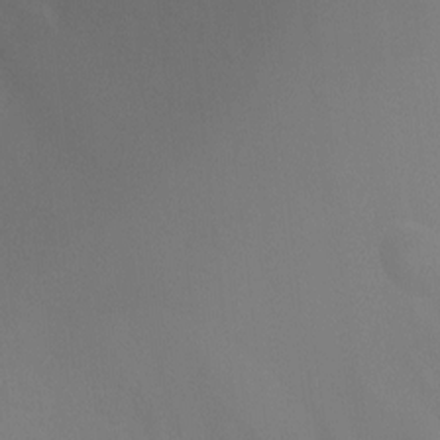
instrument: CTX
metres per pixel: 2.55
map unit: Ht
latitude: 1.8772
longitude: -25.2348
